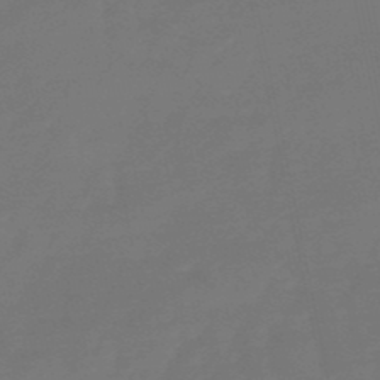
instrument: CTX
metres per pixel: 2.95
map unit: eHb
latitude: -50.5007
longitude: 77.7856
